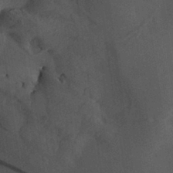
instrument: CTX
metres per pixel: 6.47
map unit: Aa
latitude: 28.9891
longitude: -136.8947
